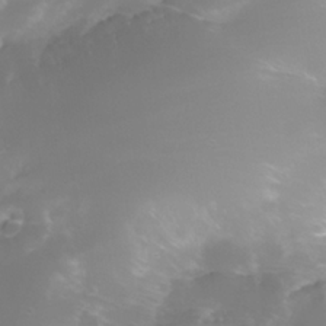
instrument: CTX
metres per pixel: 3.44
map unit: Nhe
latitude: -34.9542
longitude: -145.0647
